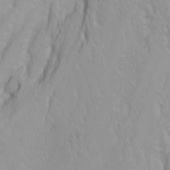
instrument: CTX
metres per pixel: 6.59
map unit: Nhu
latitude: -4.4440
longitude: -85.3293
